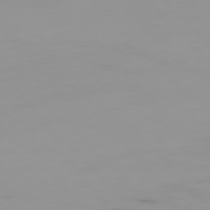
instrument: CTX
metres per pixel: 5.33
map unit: Ap
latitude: -77.0864
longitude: -66.0255
